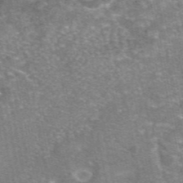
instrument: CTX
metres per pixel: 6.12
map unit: eAb
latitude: 46.5735
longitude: 103.8045
